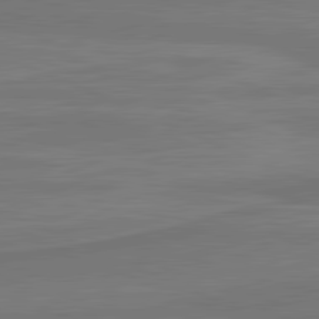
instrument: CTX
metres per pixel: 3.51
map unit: lApd
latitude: 81.7827
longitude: 169.3320
